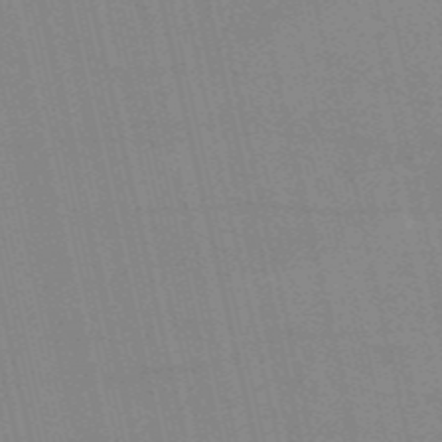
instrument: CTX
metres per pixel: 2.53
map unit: HNb
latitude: -53.9556
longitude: -40.7435
